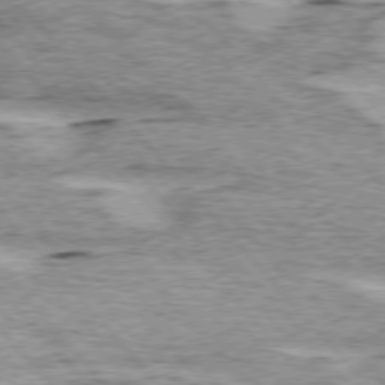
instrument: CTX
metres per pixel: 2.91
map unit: lApd
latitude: 75.5749
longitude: -77.7449
